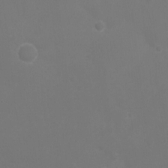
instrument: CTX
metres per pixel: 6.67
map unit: Ht
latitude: -3.5210
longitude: -19.0647
